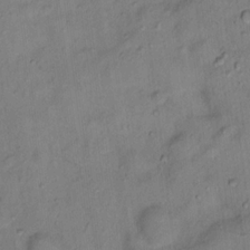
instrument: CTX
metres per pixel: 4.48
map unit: Hto
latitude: 15.5749
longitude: -40.0633
